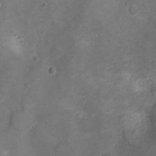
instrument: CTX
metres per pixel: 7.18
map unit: Ht
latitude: -4.8219
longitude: -15.8017
